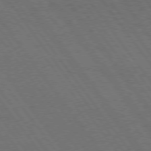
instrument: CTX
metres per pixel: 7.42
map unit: Hpe
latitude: 75.1592
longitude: -137.3104
